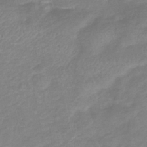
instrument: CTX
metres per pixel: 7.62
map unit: eHb
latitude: -37.9745
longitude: 76.4629
